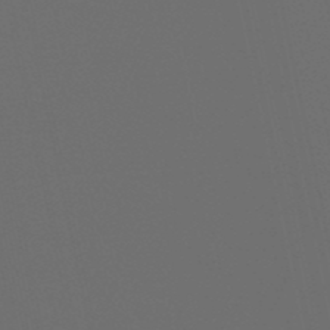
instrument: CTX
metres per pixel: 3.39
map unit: eHb
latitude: -50.7463
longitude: 70.4062
